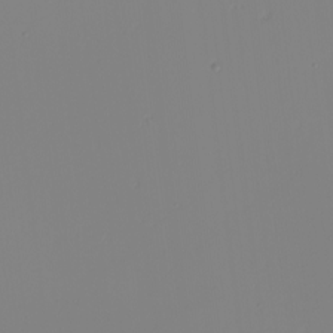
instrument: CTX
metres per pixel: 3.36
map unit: Nhu
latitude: -6.1983
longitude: -95.1403
